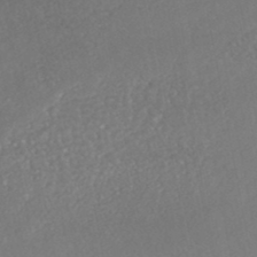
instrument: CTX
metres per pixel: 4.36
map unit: HNhu
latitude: -46.3873
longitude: 97.9556
